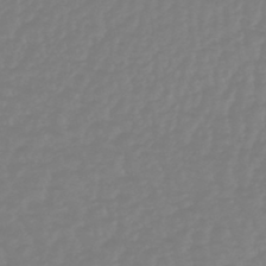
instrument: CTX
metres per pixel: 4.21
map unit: eHb
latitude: -45.6911
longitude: 84.7085
